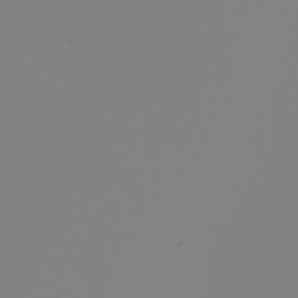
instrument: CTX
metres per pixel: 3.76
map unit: Nhu
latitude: -5.3887
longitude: -95.6883
